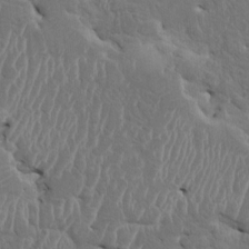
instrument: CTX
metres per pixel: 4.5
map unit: HNhu
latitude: 2.8758
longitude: -6.6679
